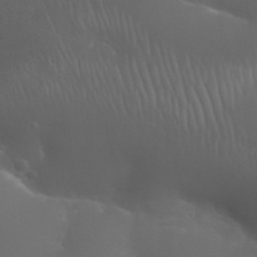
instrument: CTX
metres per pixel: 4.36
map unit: Nhu
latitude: 28.1955
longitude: -66.8191
